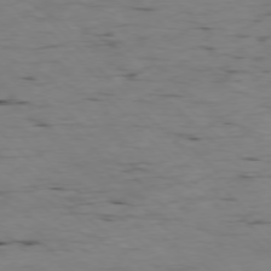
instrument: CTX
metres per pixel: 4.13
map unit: Ap
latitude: -77.1242
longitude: -90.0255
